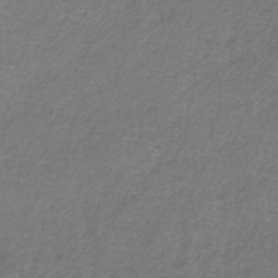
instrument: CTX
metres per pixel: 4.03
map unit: HNb
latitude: -34.4818
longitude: 55.6155
